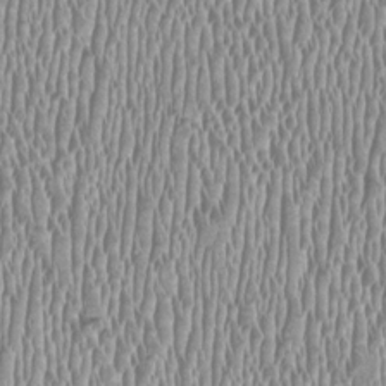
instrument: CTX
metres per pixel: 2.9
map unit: HNhu
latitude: -1.3510
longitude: -0.3845
